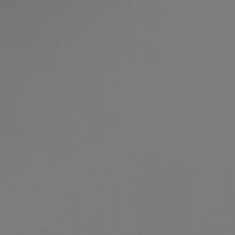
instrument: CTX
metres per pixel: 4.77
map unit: Nhu
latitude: -5.6344
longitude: -91.6316
